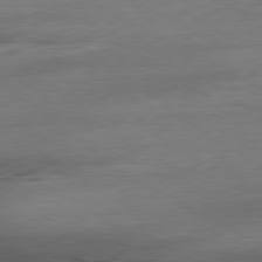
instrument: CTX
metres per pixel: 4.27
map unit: Ap
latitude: -80.7841
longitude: -95.3671
